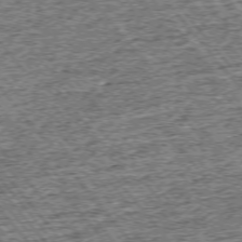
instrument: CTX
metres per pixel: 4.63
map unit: Ap
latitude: -75.3132
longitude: -91.4615
